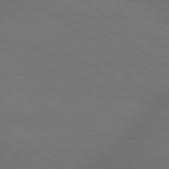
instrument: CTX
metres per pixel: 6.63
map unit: lApd
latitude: 79.8206
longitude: -151.6694
